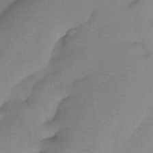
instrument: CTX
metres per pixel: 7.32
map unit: Htu
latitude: -13.9367
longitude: -46.0822
